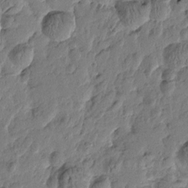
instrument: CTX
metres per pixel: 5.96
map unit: Htu
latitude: -1.7856
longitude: -179.4427
